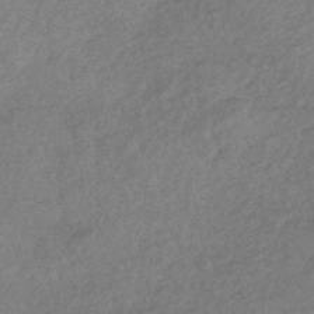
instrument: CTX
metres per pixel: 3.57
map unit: HNhu
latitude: -45.4832
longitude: 92.9542
